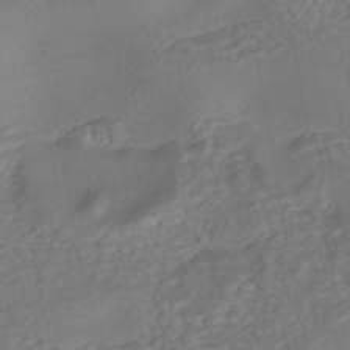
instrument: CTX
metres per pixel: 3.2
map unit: eHh
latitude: -43.3131
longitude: 120.5573
